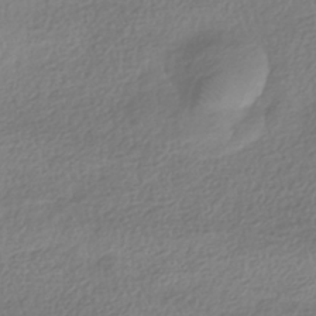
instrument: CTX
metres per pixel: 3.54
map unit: HNhu
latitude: -41.7477
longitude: 98.0094
